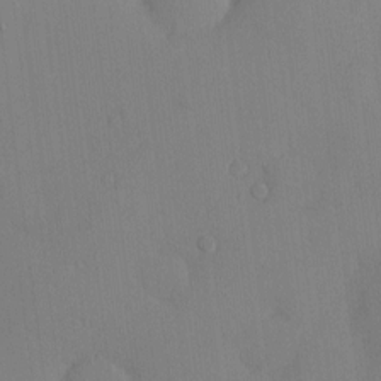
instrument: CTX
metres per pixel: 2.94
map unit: eHh
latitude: 0.2522
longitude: 17.4266
